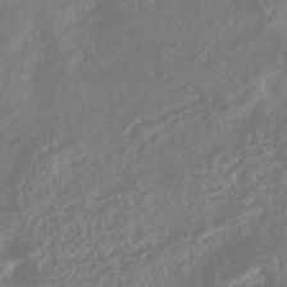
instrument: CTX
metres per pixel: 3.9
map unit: Nhe
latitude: -46.6329
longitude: 152.1228
